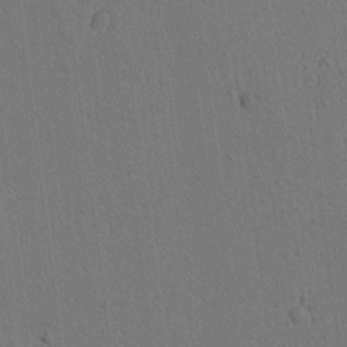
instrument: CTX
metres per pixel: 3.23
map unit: lAvf
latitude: 8.2901
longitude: 165.6155
